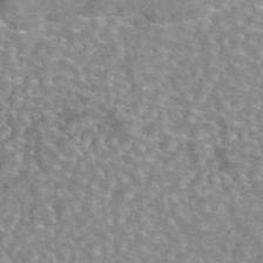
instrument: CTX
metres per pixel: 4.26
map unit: eAb
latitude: 44.6490
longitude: 109.8422
